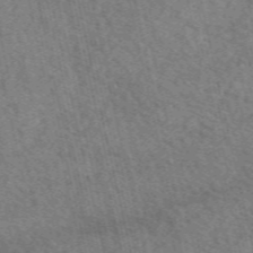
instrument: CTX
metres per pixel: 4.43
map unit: eAb
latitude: 51.1592
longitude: 113.7100
